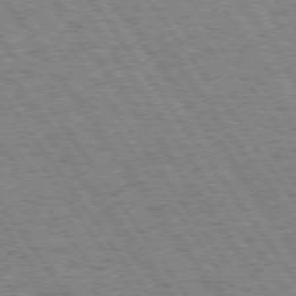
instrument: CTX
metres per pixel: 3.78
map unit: Hpe
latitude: 74.3467
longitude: -138.9892
